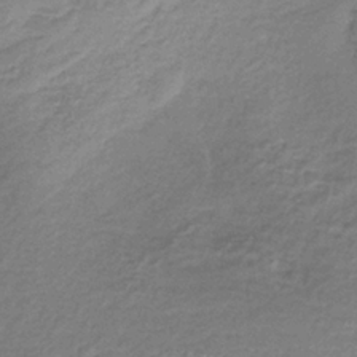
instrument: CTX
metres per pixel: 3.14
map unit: lHb
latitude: -36.7652
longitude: 61.0298
